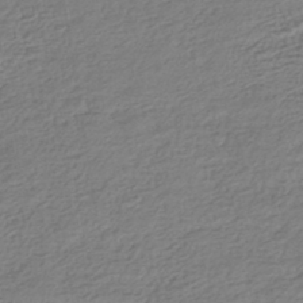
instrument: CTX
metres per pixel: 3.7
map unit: HNhu
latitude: -43.6154
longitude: 105.1998
